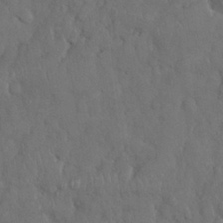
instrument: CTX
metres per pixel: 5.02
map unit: Nhu
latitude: 28.3845
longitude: -67.9528
